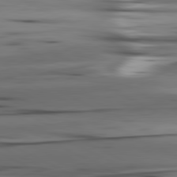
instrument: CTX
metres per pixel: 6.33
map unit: lApd
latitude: 80.9136
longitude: -123.9717
